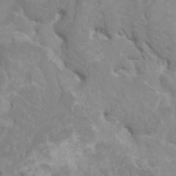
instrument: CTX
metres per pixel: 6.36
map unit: HNhu
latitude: 3.2159
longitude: -1.7638
